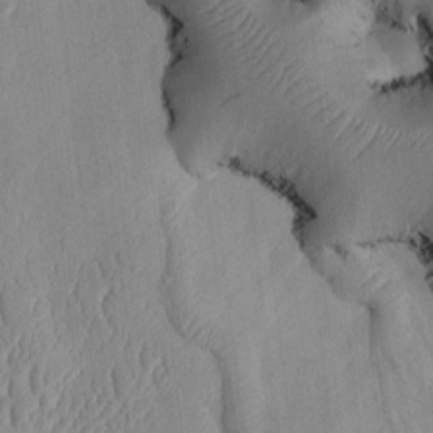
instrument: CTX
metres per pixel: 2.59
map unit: Htu
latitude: 2.3467
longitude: 149.0109
